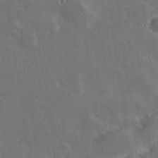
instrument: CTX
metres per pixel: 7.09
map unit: Hve
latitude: 28.7246
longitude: 145.8611
